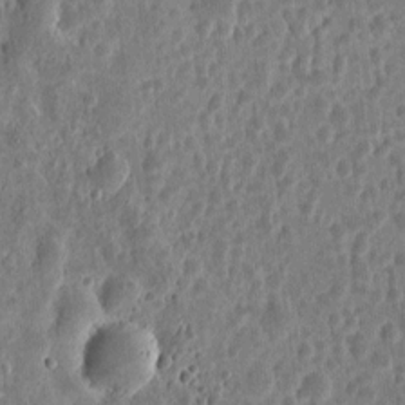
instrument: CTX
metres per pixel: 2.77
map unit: eHh
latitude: 9.6694
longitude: -73.4994
